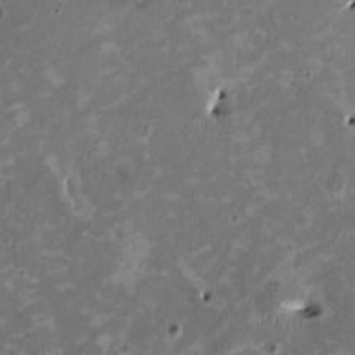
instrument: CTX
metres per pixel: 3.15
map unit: HNhu
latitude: 2.2900
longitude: -4.6301
